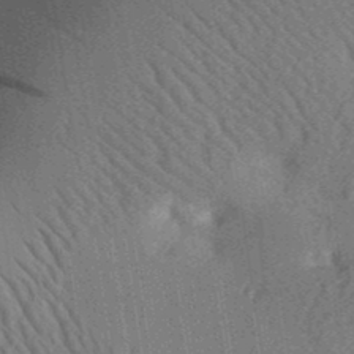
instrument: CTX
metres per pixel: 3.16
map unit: Aa
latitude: 31.7261
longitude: -142.4223
